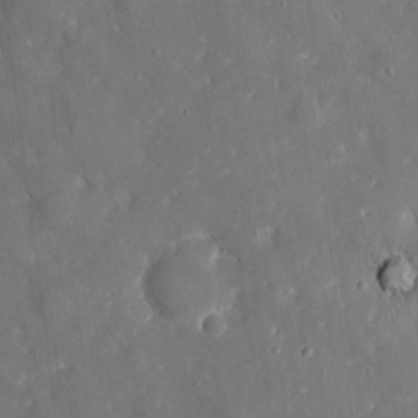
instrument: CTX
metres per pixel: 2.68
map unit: eHh
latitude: 5.0080
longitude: -70.1011
